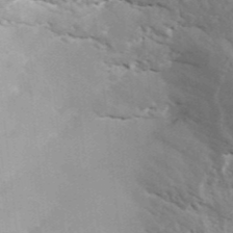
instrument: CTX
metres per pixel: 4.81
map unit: ANa
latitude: 41.9717
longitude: 51.0108
